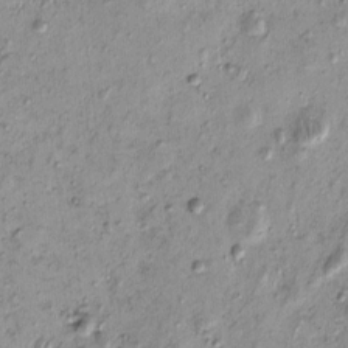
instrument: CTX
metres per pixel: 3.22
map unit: eHh
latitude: -0.2551
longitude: 15.8612
